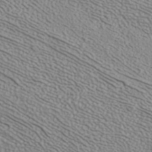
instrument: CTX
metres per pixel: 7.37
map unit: ANa
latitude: 42.4223
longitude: 35.3132
